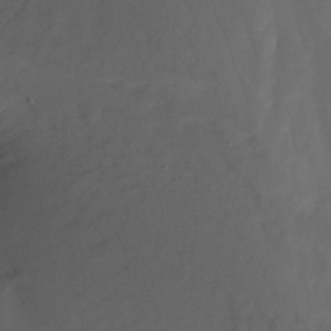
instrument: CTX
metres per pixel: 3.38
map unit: Nhu
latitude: -14.7652
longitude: -54.7435
